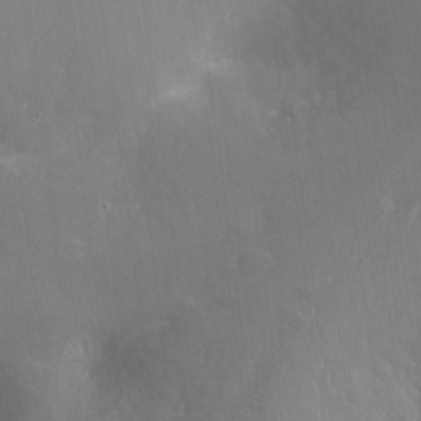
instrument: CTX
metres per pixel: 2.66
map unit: Ht
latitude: -14.6897
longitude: -40.8380
